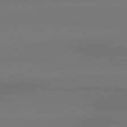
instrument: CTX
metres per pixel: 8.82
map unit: lApd
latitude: 78.9325
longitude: -136.2712
